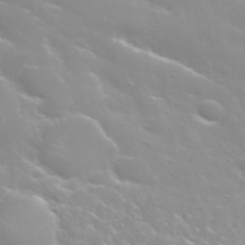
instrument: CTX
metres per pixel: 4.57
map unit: Nhu
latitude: 31.7639
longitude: -50.9135
